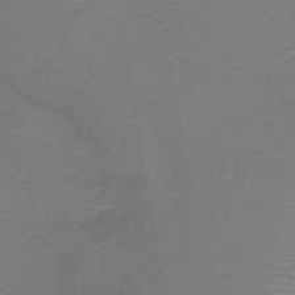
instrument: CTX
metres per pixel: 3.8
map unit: HNb
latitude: -38.0472
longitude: 55.0109
